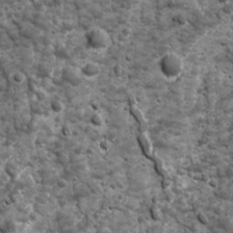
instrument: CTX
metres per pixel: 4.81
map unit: Ave
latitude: 16.7624
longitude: -132.9325
